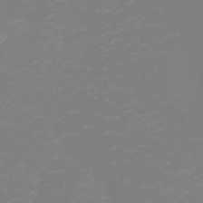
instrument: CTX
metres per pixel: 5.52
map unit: eHh
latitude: -2.7652
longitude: -75.3482
